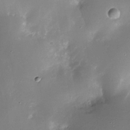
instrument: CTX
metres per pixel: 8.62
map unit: Nhe
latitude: -31.8611
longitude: -117.4238
